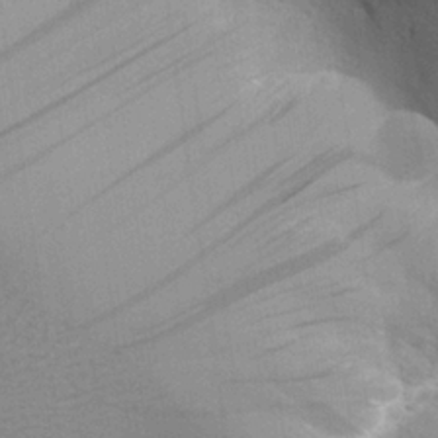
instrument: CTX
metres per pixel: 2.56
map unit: Aa
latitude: 25.7071
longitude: -127.8395
